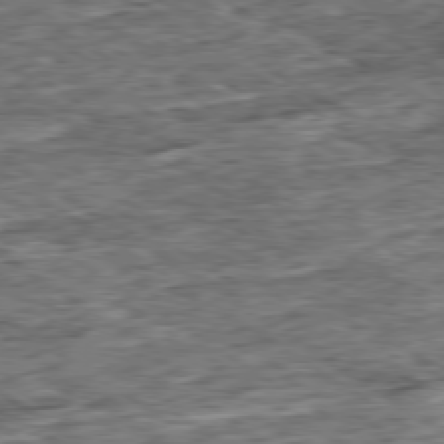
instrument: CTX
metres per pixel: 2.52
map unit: Ap
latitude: -79.4832
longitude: -84.8947
